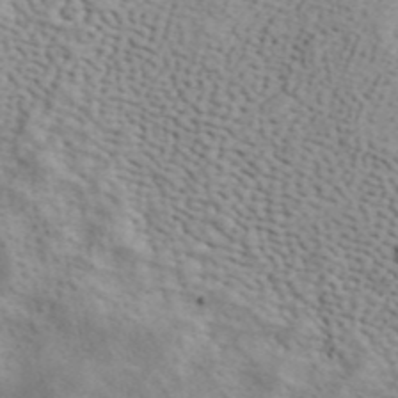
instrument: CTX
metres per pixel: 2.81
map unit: ANa
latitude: 42.0633
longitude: 49.8423
